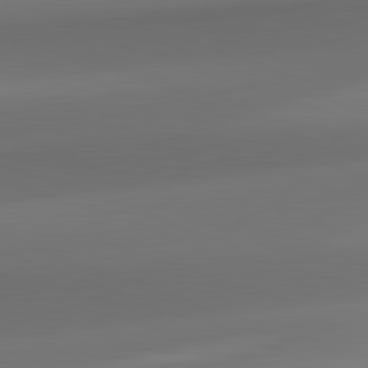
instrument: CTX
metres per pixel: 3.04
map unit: lApd
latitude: 82.1388
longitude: -162.6302
